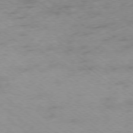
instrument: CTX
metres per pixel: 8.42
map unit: Ap
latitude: -78.2928
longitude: -91.9150
